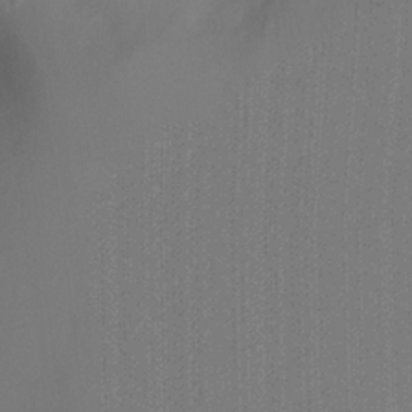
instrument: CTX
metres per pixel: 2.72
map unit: Ht
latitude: -2.6518
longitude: -27.5938
